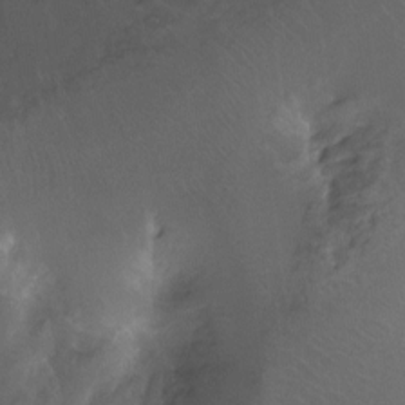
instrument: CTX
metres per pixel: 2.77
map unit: Ht
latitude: -11.7667
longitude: -44.2522
